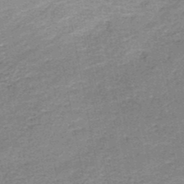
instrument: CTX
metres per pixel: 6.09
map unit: HNb
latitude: -50.1228
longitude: -49.7639
